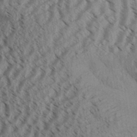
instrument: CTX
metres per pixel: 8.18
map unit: Aa
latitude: 31.3671
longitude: -138.3278
